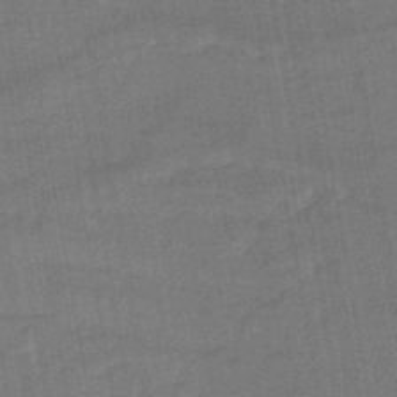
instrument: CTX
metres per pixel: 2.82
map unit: eHb
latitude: -45.6344
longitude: 88.3873
